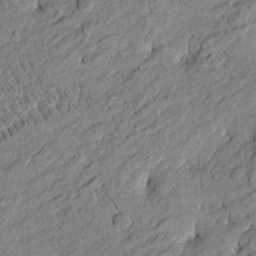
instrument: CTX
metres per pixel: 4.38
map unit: Htu
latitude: -6.5007
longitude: 177.3888
